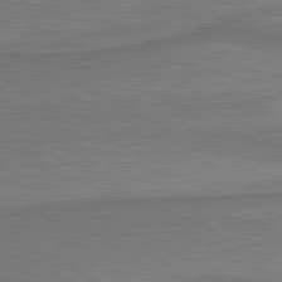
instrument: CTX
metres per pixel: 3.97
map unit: lApd
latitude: 81.2348
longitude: 173.0108
